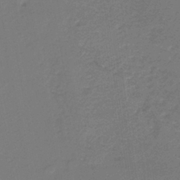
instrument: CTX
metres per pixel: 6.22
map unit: lHb
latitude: -38.0472
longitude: 56.6140
